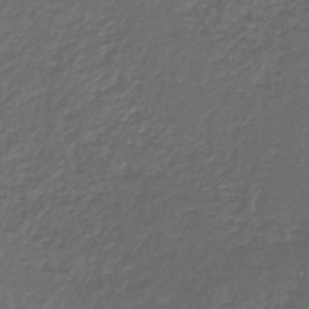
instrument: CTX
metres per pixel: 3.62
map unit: HNb
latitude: -37.5399
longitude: 50.7274
